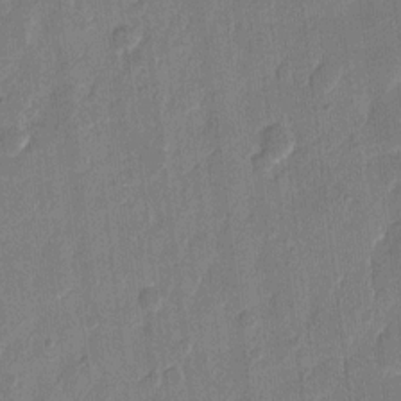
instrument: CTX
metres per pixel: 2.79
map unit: eHh
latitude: 9.6505
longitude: -68.5735
